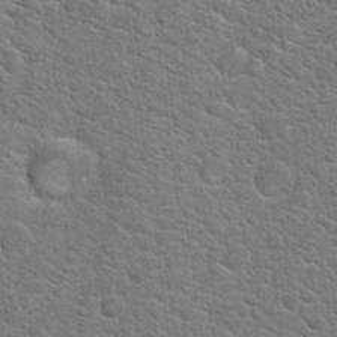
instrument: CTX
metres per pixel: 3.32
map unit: Hto
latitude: 20.6302
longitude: -44.2333
